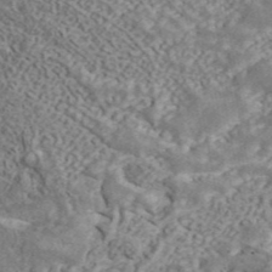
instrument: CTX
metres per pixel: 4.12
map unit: ANa
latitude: 44.4223
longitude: 45.5021
